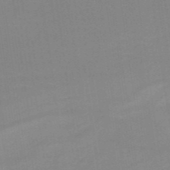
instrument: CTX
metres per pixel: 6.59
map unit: HNb
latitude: -49.3888
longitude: -48.8380
